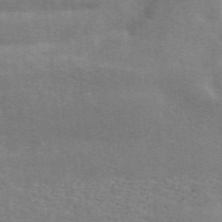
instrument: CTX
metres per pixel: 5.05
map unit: ANa
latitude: 50.4223
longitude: -81.0269
